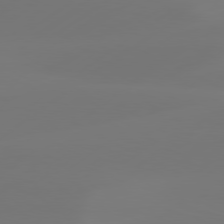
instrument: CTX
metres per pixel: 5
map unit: Hpe
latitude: 78.1389
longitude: -129.3104
